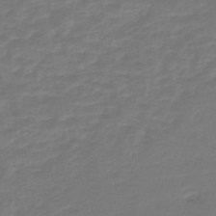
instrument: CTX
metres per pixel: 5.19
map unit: lHb
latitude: -43.1242
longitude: 63.5588
